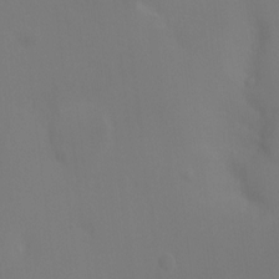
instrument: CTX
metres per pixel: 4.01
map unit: Ht
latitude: -8.9164
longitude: -37.6127
